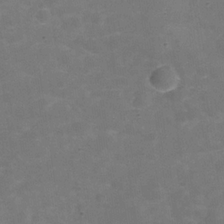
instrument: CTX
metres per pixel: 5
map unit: Hve
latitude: -29.8233
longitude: 93.5210
